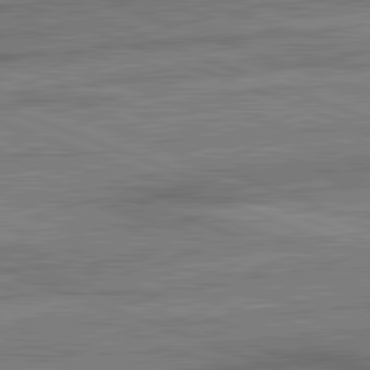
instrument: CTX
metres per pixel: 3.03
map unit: lApd
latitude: 82.3467
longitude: -161.3670
